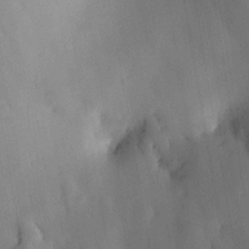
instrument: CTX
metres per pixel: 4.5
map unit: HNhu
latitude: 15.4238
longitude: 11.9745
